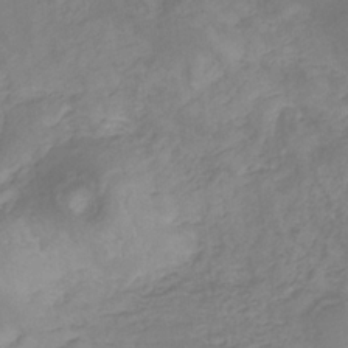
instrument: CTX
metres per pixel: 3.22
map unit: eHb
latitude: -31.2376
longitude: 68.5762
